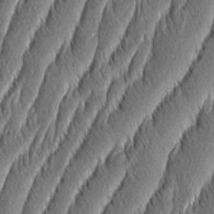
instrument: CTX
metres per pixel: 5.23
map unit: Aa
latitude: 8.0255
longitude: -130.4601
